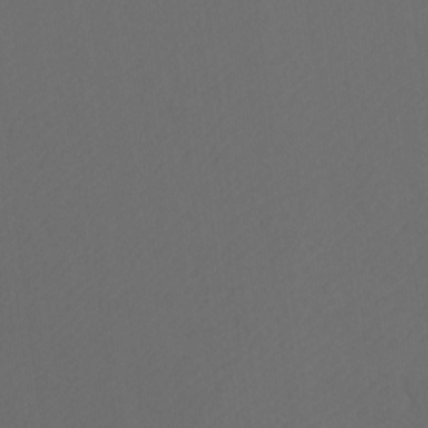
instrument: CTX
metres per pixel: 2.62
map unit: Htu
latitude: -11.7667
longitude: -71.1970
